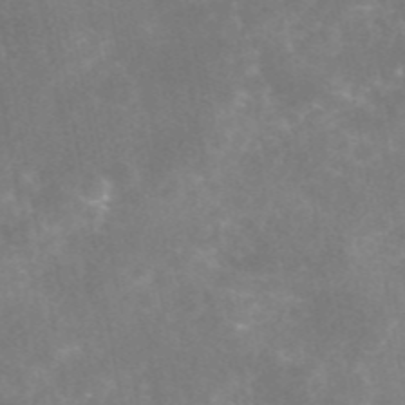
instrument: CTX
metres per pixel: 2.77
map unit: eAb
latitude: 46.3279
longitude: 124.6707
